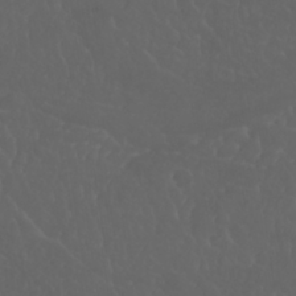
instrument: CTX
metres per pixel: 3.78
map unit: Nhu
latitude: 22.9703
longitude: -64.8002
